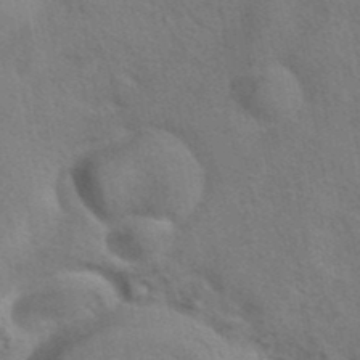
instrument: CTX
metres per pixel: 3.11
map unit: eAb
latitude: 41.6693
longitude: 105.4832
